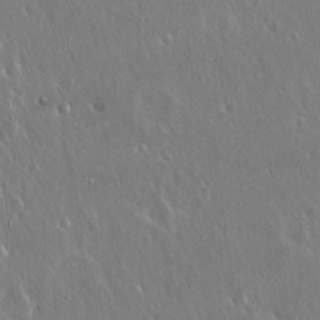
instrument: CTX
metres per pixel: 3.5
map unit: Hto
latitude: 18.8569
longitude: -57.0836
